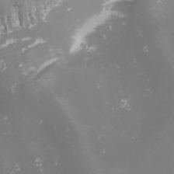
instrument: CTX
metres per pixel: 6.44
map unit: Nhu
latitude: -0.7464
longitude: -81.1403
